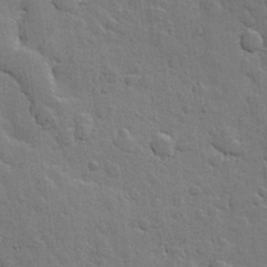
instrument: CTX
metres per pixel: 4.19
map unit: Hve
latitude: 23.9717
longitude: 148.7086
